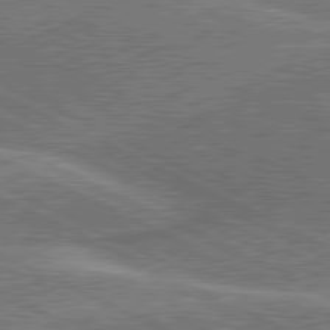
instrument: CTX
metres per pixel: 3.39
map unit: lApd
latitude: 80.8947
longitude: 140.2172
